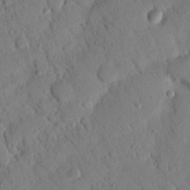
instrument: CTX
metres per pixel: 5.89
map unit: Nhu
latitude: 21.0081
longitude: -77.6316
